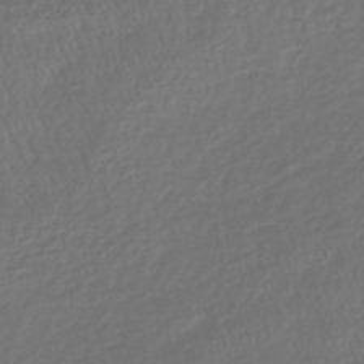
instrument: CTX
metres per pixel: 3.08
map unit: lHb
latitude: -43.3131
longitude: 64.8030
